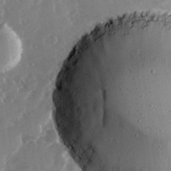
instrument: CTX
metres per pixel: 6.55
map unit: Ave
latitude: 14.1011
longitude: -103.1970
